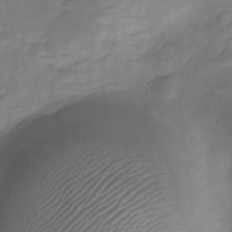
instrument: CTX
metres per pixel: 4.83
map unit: Nhe
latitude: -19.2754
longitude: 145.3510
